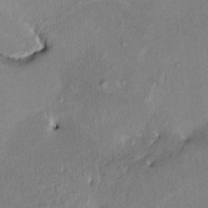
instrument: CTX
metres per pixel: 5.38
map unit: HNhu
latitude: 7.3104
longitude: 5.0864
